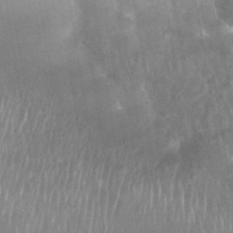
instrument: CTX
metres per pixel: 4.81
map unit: Nhu
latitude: 27.9906
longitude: -64.0822
